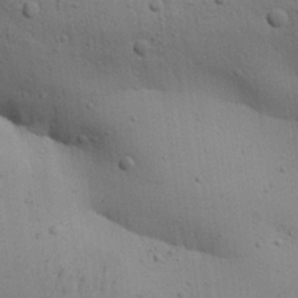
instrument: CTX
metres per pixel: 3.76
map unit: Aa
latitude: 27.4804
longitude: -130.2712
